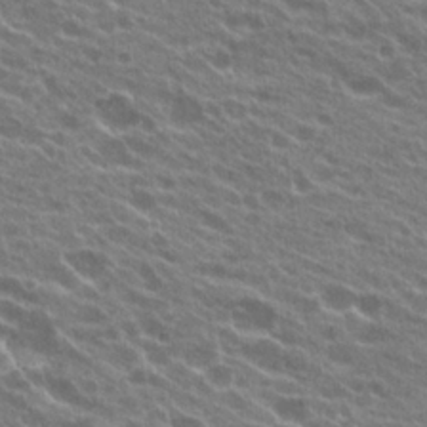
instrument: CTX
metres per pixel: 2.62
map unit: Hto
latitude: 24.1766
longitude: -37.8017
